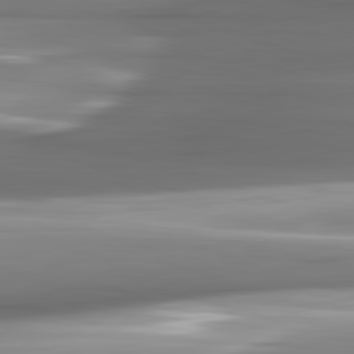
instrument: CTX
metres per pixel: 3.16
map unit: lApd
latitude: 82.5545
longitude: -141.5371
